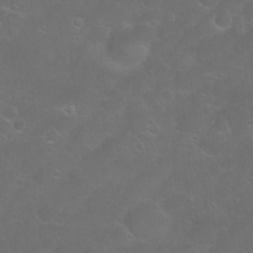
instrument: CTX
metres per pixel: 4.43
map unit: Nhu
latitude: 23.6505
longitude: -62.1956
